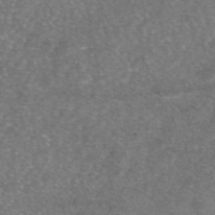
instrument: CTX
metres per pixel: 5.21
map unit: eAb
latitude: 47.0270
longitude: 106.6141
